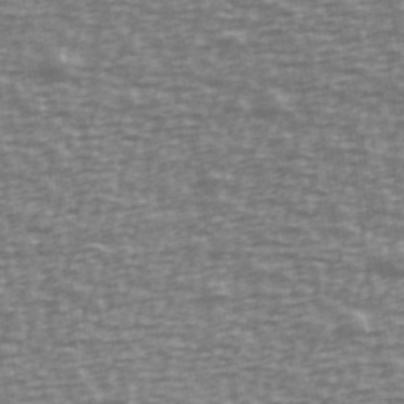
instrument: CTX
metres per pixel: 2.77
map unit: Ave
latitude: 40.0255
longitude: -113.2348
